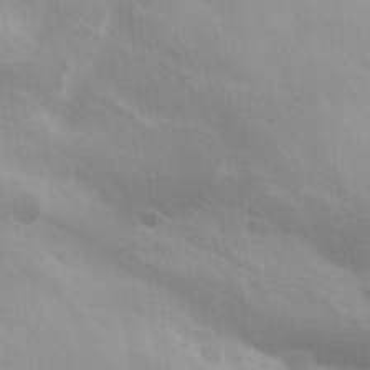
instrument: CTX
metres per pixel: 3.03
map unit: Ave
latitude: 11.3293
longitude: -104.2145
